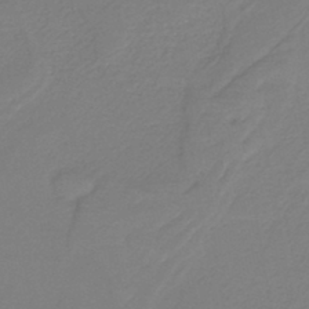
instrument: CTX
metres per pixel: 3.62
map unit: HNb
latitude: -42.6896
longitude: 52.1039
